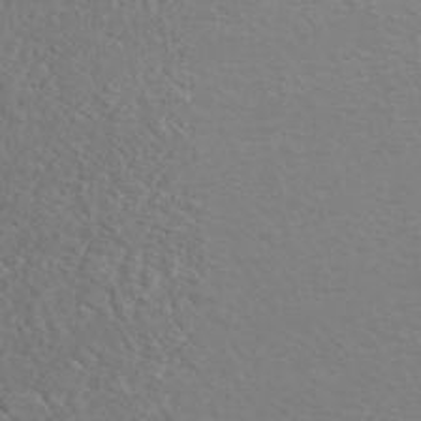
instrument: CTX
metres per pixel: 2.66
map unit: ANa
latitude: 44.5546
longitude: 27.3698
